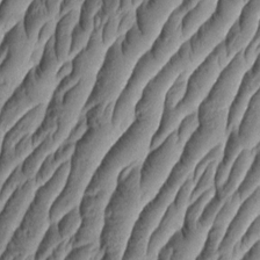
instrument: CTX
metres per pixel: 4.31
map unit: Aa
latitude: 9.1214
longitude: -131.8962
